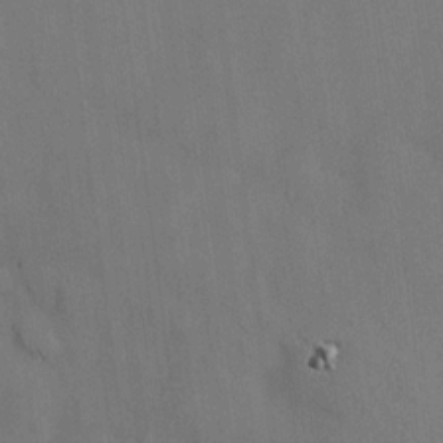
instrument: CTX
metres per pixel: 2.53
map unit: HNhu
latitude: 15.0459
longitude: 11.8989
